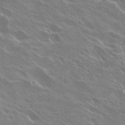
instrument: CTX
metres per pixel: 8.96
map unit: Hto
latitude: 27.1403
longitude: -41.1403
